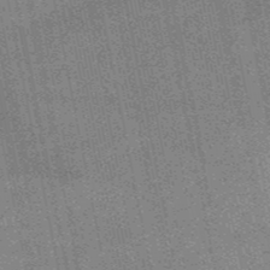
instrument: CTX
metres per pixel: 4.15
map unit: HNb
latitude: -52.0661
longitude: -42.3656
